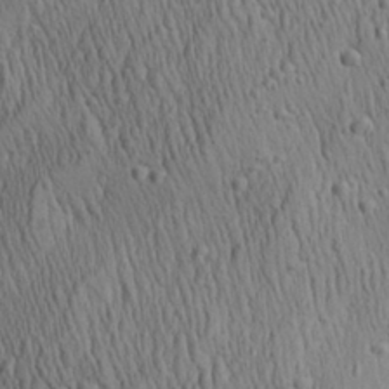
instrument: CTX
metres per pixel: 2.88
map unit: Aa
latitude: 27.8961
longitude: -141.0647
